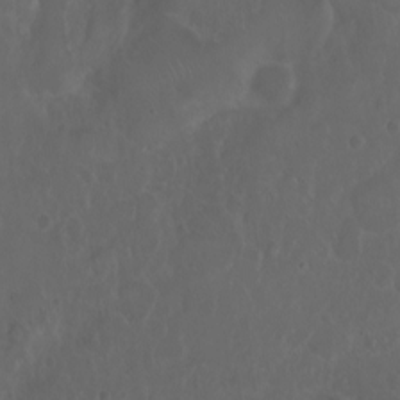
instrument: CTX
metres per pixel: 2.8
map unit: eHh
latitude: 0.7057
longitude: -54.4223
